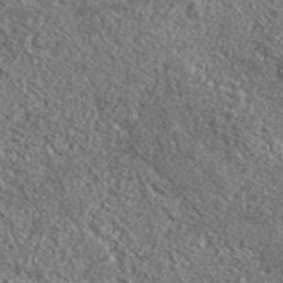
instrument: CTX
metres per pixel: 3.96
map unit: lHvf
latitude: 40.7246
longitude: -89.9717
